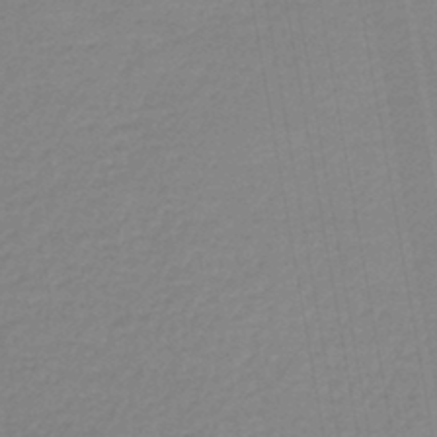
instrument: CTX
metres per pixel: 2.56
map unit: lHb
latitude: -45.9556
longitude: 66.9542
